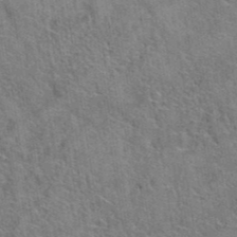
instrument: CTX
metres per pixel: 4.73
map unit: Hto
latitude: 39.5371
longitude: -43.0647
